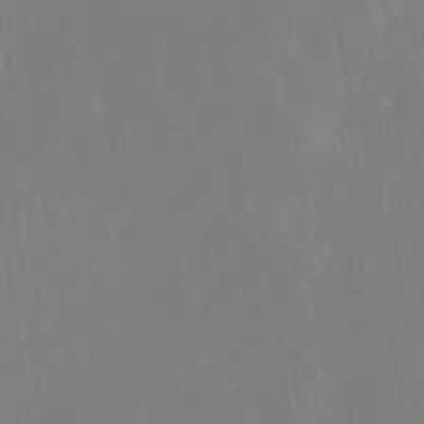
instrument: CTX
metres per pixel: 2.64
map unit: Nhe
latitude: -26.6518
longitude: -109.5182
